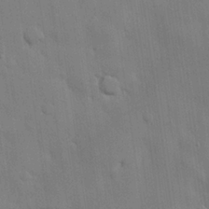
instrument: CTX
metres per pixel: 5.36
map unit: Nhu
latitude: 26.0633
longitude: -73.0459
